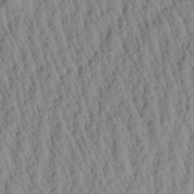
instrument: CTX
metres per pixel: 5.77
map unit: Aa
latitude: 26.8191
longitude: -135.5749
